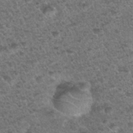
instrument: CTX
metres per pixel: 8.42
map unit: Nhu
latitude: 28.5357
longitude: -49.5371
